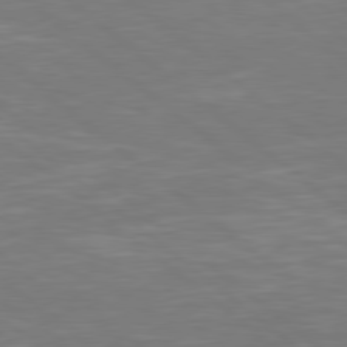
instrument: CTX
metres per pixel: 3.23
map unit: Hpe
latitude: 78.5357
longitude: -125.9339
